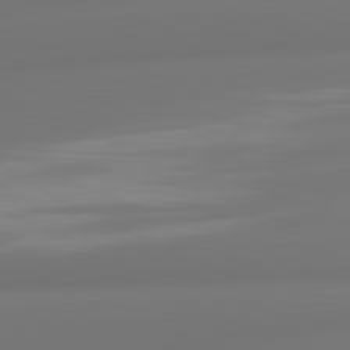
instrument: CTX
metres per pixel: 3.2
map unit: lApd
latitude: 81.1592
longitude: -164.3656
